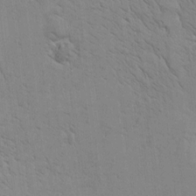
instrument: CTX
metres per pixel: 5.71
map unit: Htu
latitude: 0.5545
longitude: 173.9367
